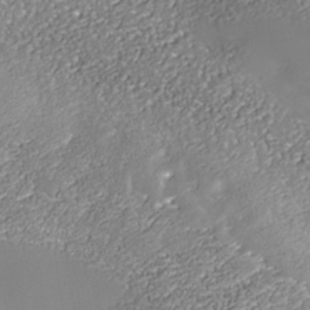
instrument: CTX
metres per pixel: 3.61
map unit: Nhe
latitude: -37.4454
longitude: -88.9514
